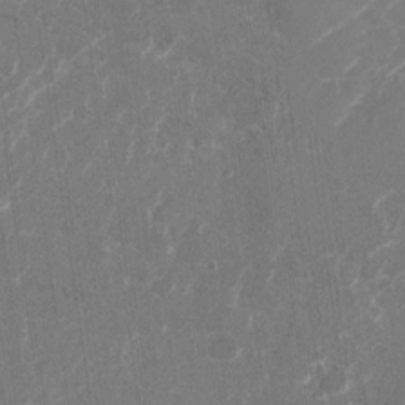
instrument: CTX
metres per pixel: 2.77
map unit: Nhu
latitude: -29.6911
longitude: -71.1403
